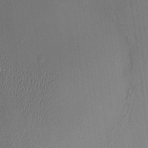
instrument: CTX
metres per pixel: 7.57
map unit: HNhu
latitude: 12.2334
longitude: 11.0487
